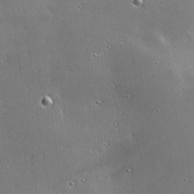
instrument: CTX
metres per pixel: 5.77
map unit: Hve
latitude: 28.8002
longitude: -92.7624
